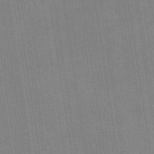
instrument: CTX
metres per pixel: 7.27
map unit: eHb
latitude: -35.1620
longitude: 73.7855
